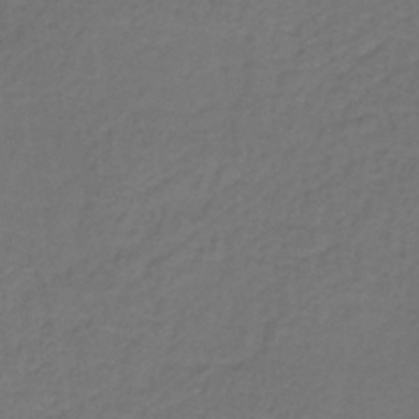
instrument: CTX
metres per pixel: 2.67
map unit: lHb
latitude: -39.2754
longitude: 63.6722
